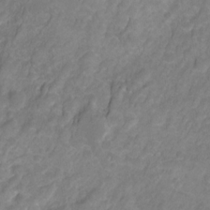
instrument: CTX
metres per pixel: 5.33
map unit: Hto
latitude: -7.5021
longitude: -39.4426
